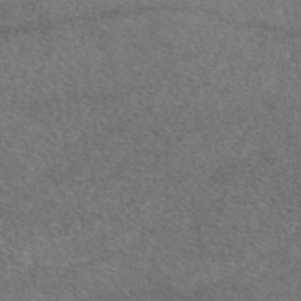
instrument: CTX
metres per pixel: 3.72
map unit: eAb
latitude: 47.5183
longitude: 107.3888
